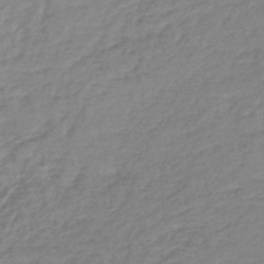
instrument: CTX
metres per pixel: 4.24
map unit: lHb
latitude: -44.1039
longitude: 74.5574
